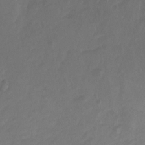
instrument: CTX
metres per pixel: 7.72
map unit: Ht
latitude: -10.6141
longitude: -35.6505
